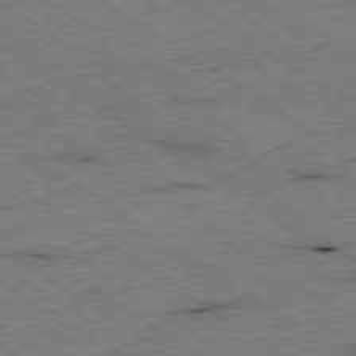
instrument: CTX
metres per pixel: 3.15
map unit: Ap
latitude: -79.8422
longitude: -51.8205
